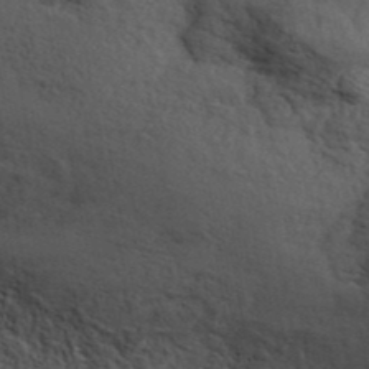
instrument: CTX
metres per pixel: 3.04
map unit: ANa
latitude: 41.2159
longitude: 51.3131
